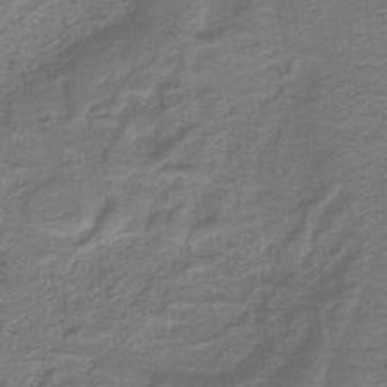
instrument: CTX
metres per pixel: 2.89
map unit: lHb
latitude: -41.8044
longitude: 53.5777
